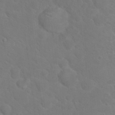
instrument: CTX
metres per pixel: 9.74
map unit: Hto
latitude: 18.5923
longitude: -36.3656
